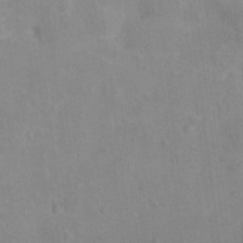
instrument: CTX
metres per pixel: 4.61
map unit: Ht
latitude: 13.0459
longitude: -41.4237
